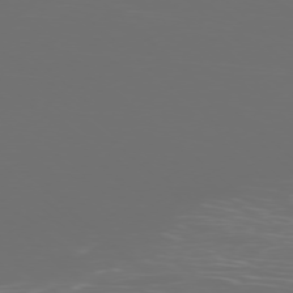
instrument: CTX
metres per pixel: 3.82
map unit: Ap
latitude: -77.5021
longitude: -80.9703
